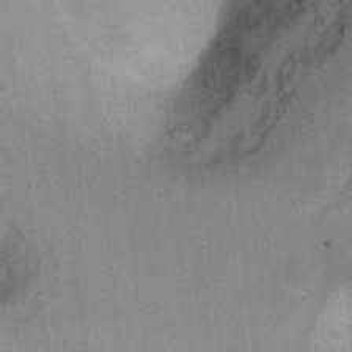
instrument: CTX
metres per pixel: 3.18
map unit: Hto
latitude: 7.8016
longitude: -30.4979
